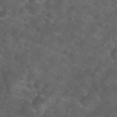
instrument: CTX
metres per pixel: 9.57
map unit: Nhu
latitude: 26.8002
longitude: -54.8947
